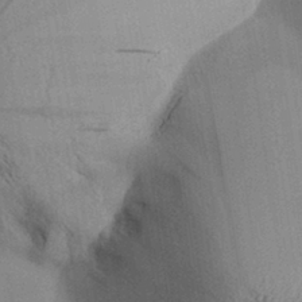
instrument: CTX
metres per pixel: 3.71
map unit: Aa
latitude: 32.4034
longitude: -138.2333
